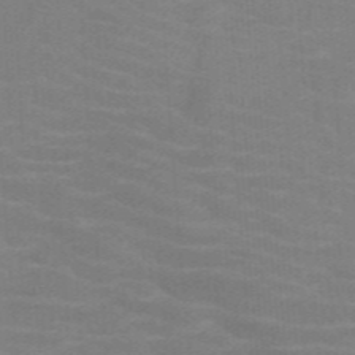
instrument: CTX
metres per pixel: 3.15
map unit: HNb
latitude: -46.6707
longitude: -46.1200
